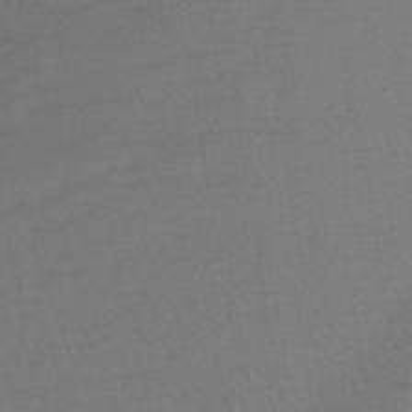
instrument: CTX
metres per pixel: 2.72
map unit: lHb
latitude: -44.5763
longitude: 79.9178
